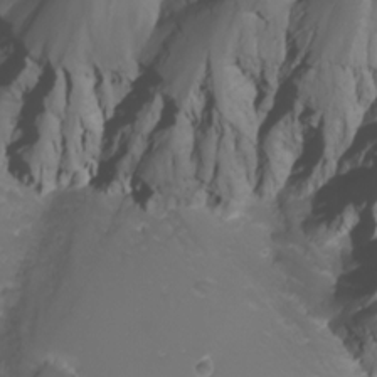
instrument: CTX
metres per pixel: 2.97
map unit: Nhu
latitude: -6.0850
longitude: -79.5371
